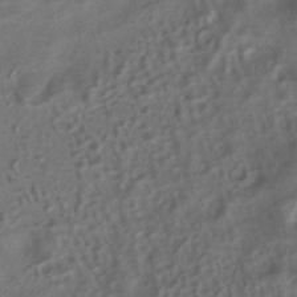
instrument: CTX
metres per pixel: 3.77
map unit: ANa
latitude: -39.0676
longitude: 96.7274
